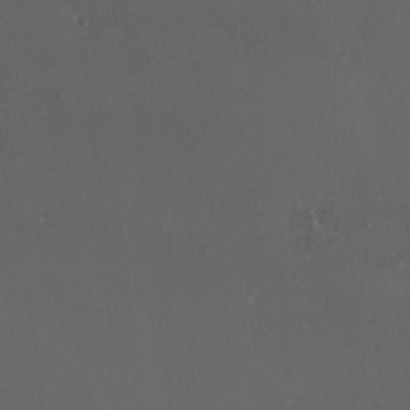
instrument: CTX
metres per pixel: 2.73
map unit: HNhu
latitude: 2.0633
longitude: 6.9730
